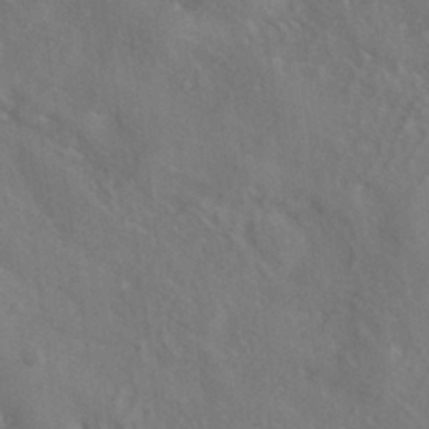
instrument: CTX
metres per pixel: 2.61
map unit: ANa
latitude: -36.5195
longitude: 95.2942
